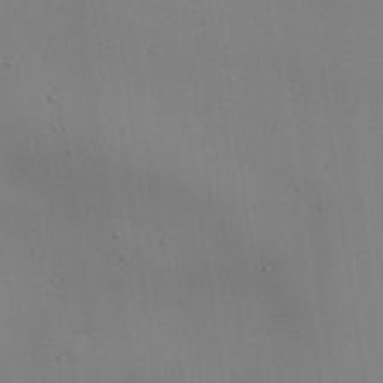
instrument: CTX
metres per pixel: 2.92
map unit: Aa
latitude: 26.5735
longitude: -130.2334
